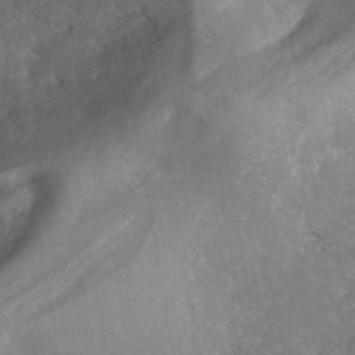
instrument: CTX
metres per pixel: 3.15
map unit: ANa
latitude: -42.8974
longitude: 108.5952
